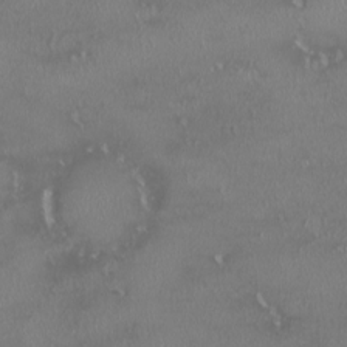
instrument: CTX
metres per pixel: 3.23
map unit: HNhu
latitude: -2.0472
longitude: 11.4643
